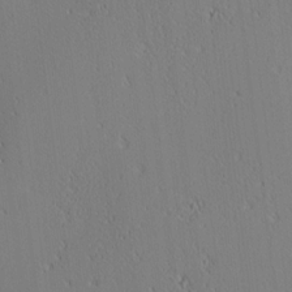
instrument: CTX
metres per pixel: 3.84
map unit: lAa
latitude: 12.2523
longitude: -107.5749
